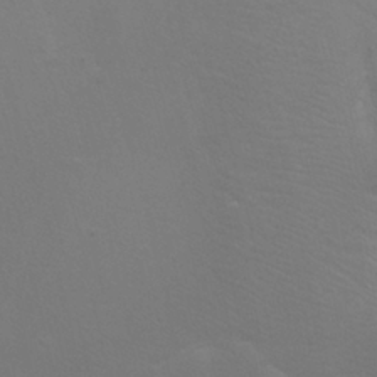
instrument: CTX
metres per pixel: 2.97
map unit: Aa
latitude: -3.5021
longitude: -72.5168
